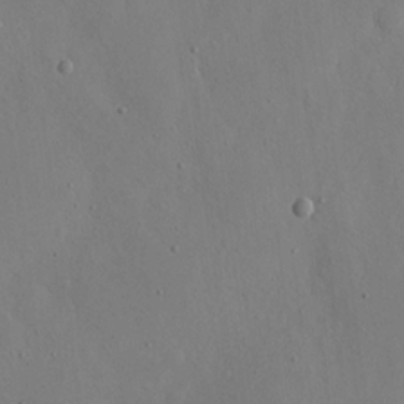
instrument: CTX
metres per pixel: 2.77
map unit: eHh
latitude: 17.2915
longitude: -69.9906
